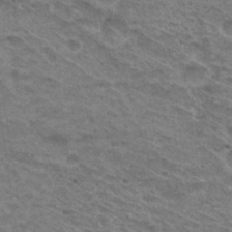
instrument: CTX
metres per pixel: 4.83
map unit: Hto
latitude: 31.2915
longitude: -47.4238
